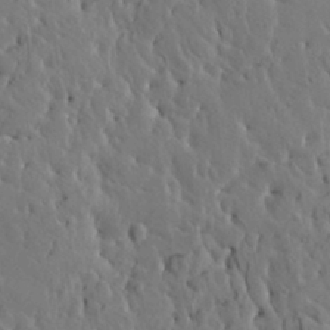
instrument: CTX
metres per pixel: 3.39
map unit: HNhu
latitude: 6.0822
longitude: -0.4979
